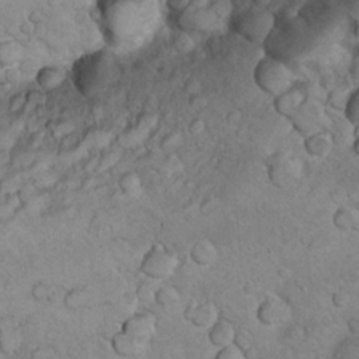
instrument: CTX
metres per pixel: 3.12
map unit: Nhu
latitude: 13.9528
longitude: -28.4790
